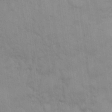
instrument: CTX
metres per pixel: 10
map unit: Hto
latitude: 13.8395
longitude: -61.4426
